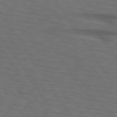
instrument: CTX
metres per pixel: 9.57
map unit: lApd
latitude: 74.1011
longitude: -74.5357
